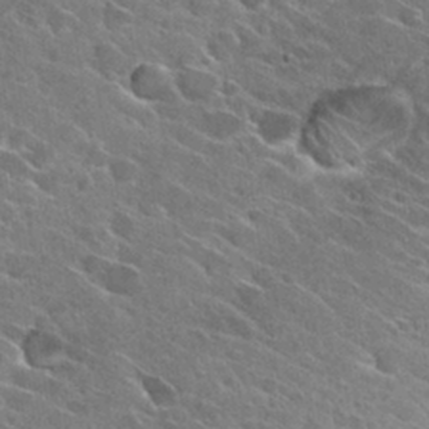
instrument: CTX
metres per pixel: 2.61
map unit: Hto
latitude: 28.6301
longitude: -43.3671
